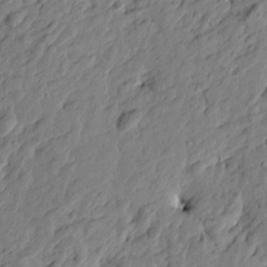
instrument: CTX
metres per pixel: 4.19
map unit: Htu
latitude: -3.1053
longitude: -179.8395
